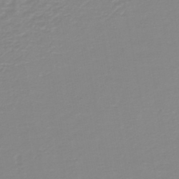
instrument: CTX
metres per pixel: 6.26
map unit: lHb
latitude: -44.1984
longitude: 55.0109
